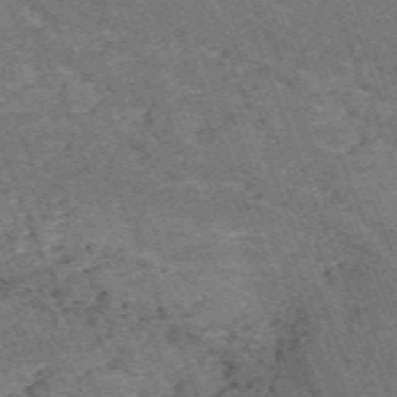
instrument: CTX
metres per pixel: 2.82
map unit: HNb
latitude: -54.6141
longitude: -48.0444
